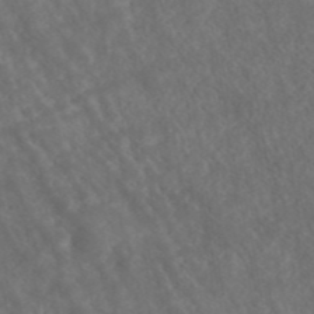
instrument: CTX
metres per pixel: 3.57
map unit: ANa
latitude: 43.3860
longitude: 27.6155
